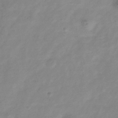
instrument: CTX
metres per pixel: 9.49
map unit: Hve
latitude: -34.6518
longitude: 89.2943
